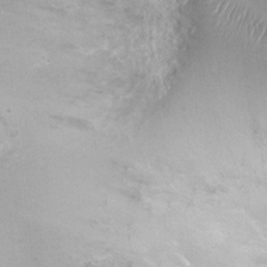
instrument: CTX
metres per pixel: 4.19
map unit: Ht
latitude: 1.4426
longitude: -25.3481
